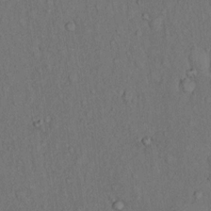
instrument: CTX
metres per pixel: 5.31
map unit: Hto
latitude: 14.6491
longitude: -61.7827
